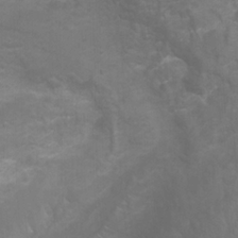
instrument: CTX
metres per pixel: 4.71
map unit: Ht
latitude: 0.9702
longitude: -32.7813
